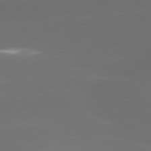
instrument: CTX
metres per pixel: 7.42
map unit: lApd
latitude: 81.3671
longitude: -147.5749
